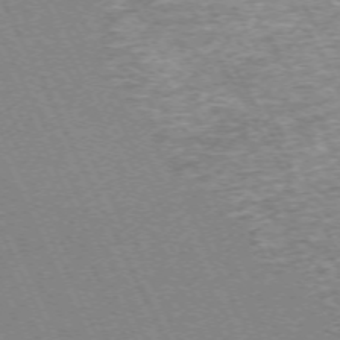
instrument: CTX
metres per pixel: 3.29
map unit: Hpe
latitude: -71.0109
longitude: 13.0109
